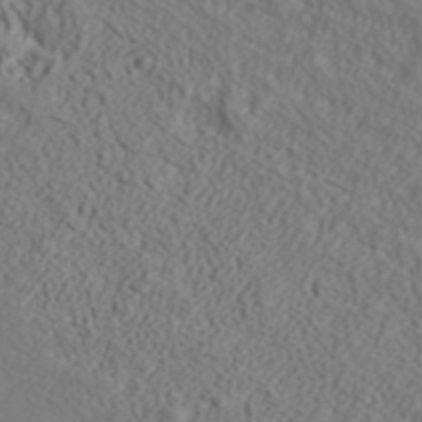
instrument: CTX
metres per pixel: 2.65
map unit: ANa
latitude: 42.5357
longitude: 28.6707
